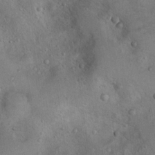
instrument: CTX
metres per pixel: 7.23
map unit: Nhu
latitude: 13.3671
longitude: -27.6694
